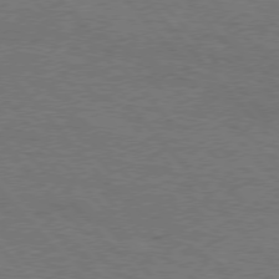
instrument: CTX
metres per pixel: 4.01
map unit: Hpe
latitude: 75.8017
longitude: -152.1011
